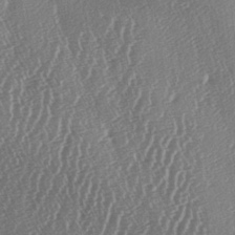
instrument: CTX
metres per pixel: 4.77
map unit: lAa
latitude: -6.8219
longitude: -129.7827
